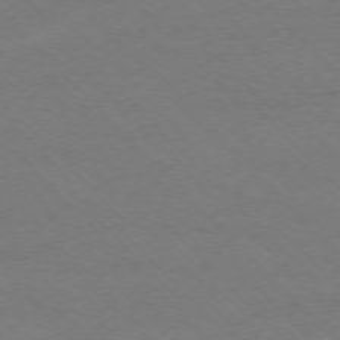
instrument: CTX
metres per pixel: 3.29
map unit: Ap
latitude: -75.5022
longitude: -78.2334
